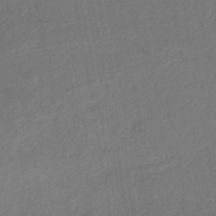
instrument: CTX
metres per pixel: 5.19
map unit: eHh
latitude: -43.1242
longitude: -32.8191
